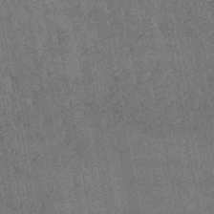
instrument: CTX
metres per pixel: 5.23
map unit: lHb
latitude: -46.1605
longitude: 68.3117
